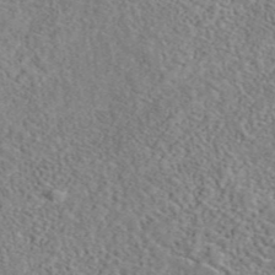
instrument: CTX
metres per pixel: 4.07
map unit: eAb
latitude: 42.4979
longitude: 110.4062
